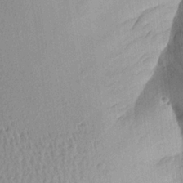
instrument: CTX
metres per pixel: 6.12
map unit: Aa
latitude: 20.4601
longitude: -147.1781
